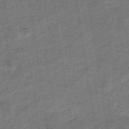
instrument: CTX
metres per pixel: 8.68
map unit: eHb
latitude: -36.0472
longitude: 77.4832
